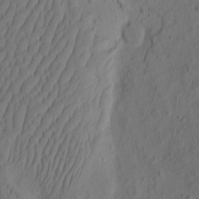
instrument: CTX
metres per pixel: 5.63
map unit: eHh
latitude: -2.3873
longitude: 16.8030
